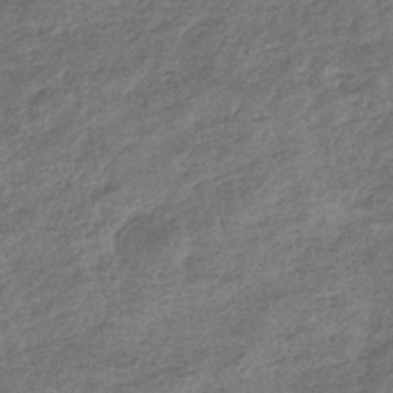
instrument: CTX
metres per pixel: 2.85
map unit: eHb
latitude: -36.1794
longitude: 80.5196
